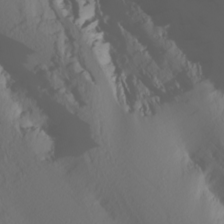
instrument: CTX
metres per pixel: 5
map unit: Nhu
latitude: -4.1228
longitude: -89.4238
